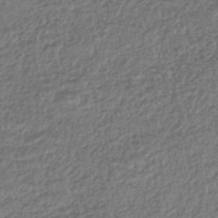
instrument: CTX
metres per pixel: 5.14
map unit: lHb
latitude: -41.3887
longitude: 69.7666
